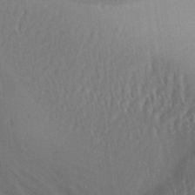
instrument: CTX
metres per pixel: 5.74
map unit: Aa
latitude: 27.9150
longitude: -137.0459
